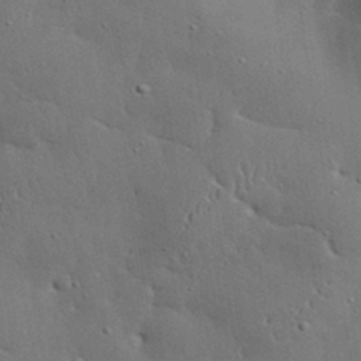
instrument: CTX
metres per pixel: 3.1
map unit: eHh
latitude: 30.6491
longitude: -83.1970
